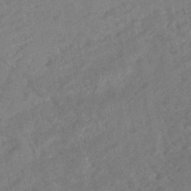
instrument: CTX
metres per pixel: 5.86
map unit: HNhu
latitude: -46.0283
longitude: 91.3699
